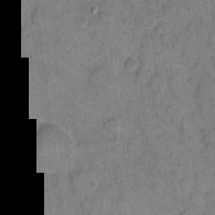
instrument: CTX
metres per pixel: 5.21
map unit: eHh
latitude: 10.9514
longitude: -64.0255
